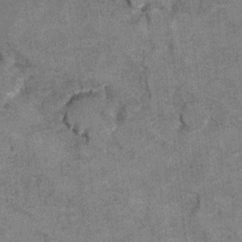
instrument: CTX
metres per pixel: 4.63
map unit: Hto
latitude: 8.0255
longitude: -35.4804
